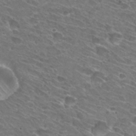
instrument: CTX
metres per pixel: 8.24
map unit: Hto
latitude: 30.7625
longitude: -43.9717
